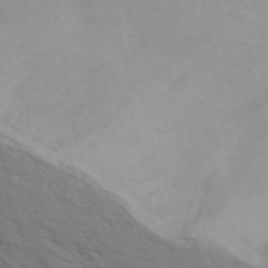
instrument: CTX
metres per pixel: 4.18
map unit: ANa
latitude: 45.7449
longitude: -83.9528
